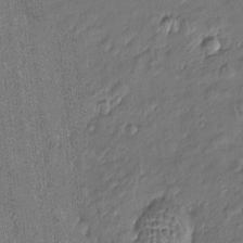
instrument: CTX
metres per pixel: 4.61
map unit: Htu
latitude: -7.5021
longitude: 176.6330
